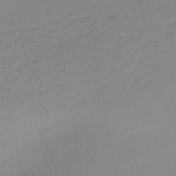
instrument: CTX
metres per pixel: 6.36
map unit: HNb
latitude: -51.1242
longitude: -52.8758
